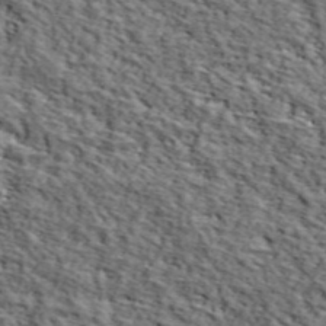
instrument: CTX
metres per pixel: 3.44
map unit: lHvf
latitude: 38.3467
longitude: -87.1214
